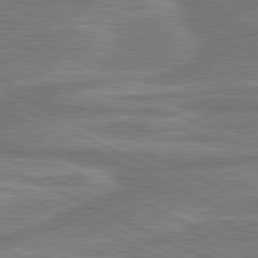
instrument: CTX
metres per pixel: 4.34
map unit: lApd
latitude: 80.9892
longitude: -175.7828
